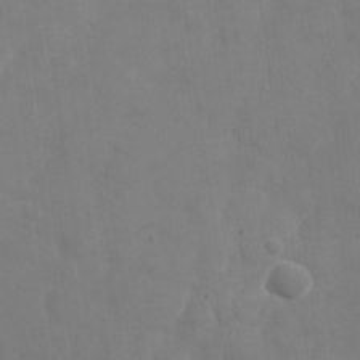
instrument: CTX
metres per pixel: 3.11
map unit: Nhu
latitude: -28.3306
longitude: -68.4601
